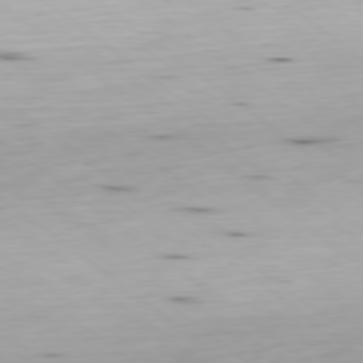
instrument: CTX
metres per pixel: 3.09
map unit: Ap
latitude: -79.1620
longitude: -73.9528
